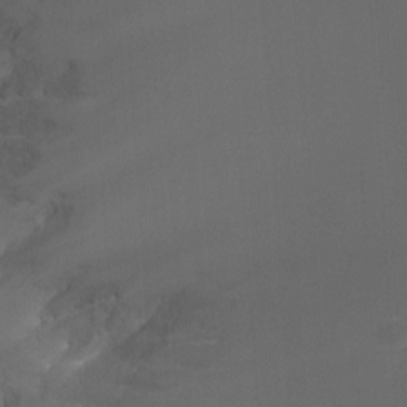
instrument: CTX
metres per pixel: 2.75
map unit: Ht
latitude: -7.2187
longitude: -28.3089
